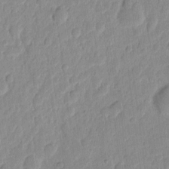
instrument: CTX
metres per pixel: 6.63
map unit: eHh
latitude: 7.0836
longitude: -70.9514
